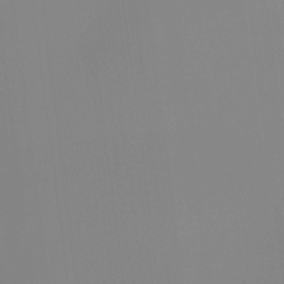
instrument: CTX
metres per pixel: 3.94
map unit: Ht
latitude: -15.0865
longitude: -48.2900
